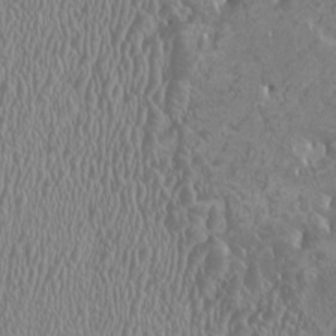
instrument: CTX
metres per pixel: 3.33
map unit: HNhu
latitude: -0.8219
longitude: 1.8801
